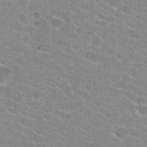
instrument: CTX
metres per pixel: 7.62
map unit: Hto
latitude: 23.8583
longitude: -43.8583
